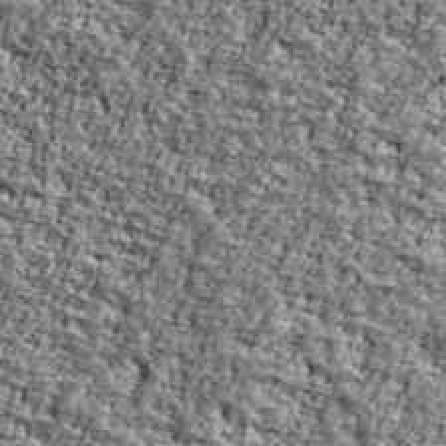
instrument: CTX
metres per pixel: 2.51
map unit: Ave
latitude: 41.8394
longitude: -110.5924
